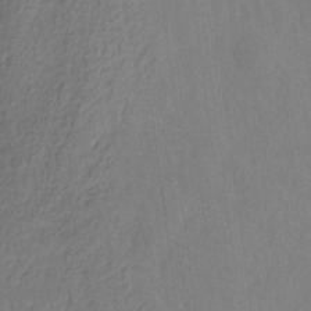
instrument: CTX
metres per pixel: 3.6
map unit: HNhu
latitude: -28.9353
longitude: 66.7652
